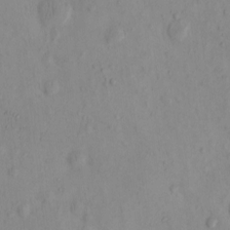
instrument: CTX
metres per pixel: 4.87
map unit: eHh
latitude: -0.2929
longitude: 16.1984
